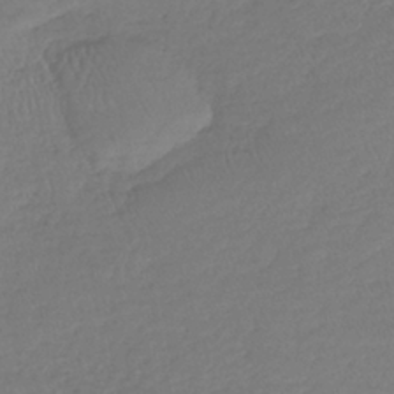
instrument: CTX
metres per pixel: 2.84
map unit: lHb
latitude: -39.5777
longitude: 68.0850
